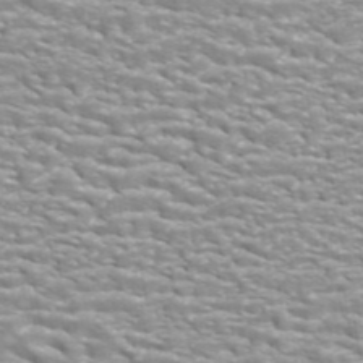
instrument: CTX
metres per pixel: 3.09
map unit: ANa
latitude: 44.0444
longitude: 21.8044
